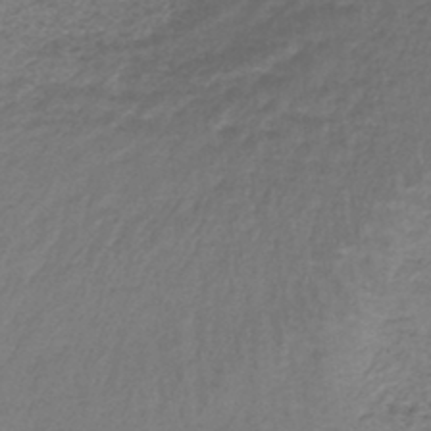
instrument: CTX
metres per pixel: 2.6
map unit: lHb
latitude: -42.2928
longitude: 58.9163
